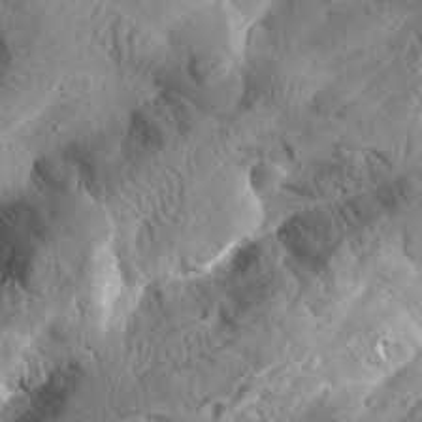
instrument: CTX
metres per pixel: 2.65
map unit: Aa
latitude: 24.7057
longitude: -144.1955
